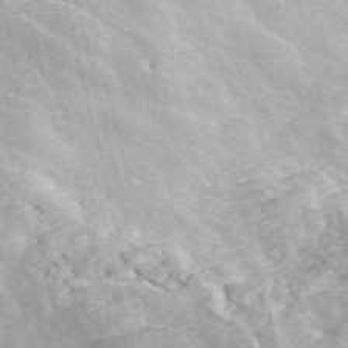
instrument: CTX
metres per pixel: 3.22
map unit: ANa
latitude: 45.8016
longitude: 29.1620
